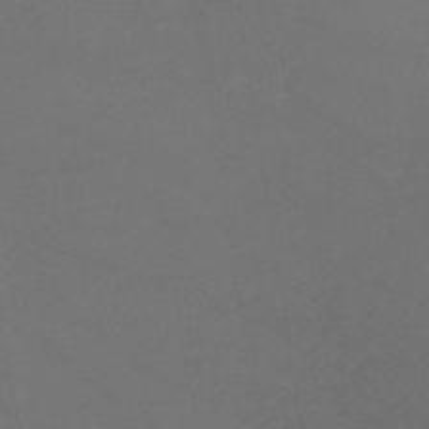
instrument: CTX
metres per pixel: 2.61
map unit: lHb
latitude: -39.9367
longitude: 75.8612
